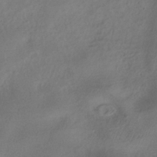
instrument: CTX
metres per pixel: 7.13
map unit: HNhu
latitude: -40.0850
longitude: 98.8597
